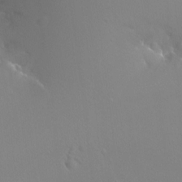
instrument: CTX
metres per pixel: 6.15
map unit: Ht
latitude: -12.5952
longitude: -44.8758
